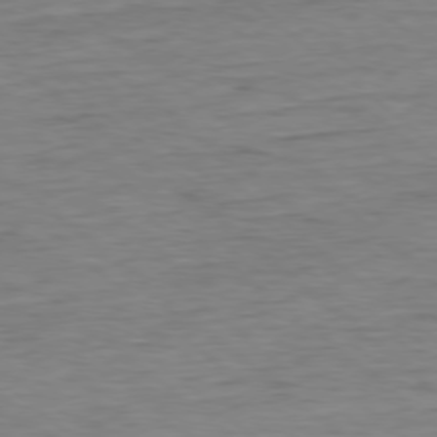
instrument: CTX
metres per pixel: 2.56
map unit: Ap
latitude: -78.6329
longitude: -87.4237
